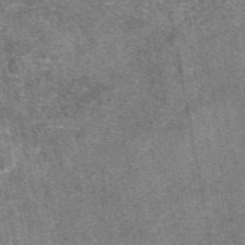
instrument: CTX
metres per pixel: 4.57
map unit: eAb
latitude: 47.4805
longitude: 106.5574
